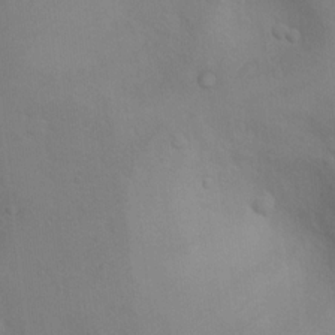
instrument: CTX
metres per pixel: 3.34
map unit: Nhu
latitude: 13.4993
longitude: -28.1578
